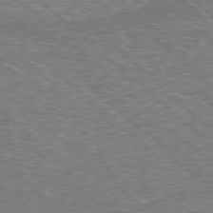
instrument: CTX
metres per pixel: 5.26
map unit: Hpe
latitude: -78.1983
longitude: 16.7652
